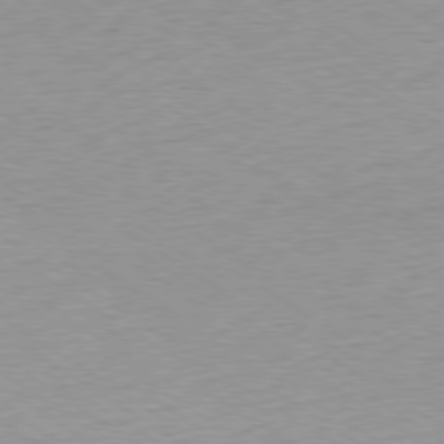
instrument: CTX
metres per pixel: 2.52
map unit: Ap
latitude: -79.4643
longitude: -67.2348
